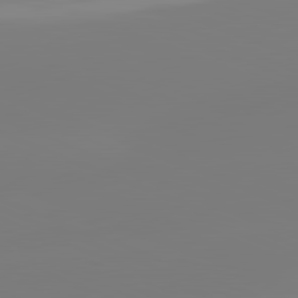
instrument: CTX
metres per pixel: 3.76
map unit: lApd
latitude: 81.6694
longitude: -159.9150
